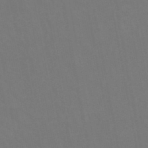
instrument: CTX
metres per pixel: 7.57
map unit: lHb
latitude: -47.7099
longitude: 74.8786
